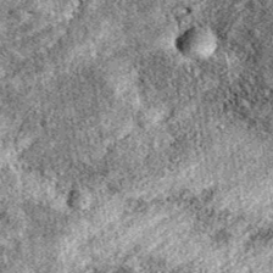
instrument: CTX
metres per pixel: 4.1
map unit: eAb
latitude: 38.8758
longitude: 111.9556
